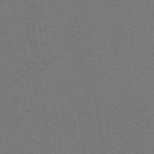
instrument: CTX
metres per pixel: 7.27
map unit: lHb
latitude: -42.4251
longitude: 54.1417
